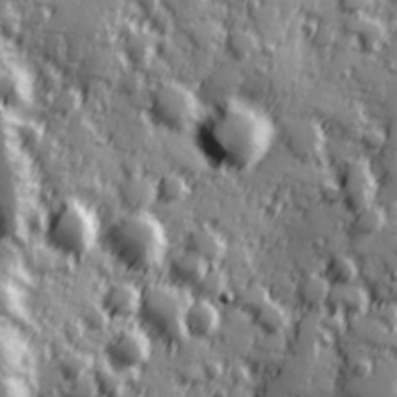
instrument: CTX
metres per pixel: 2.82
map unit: Hve
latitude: 25.0836
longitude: 146.8030
